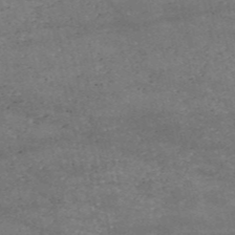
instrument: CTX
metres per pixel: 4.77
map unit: HNb
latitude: -53.5399
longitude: -38.5546
